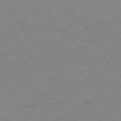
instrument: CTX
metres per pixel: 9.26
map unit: Ap
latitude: -75.3888
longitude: -70.6112
